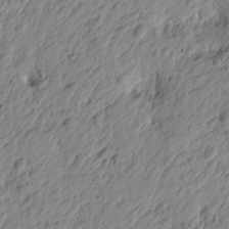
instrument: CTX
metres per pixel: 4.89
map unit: Htu
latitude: -4.1228
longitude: 179.2376
